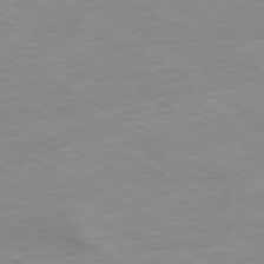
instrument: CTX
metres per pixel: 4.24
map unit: Ap
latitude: -80.7463
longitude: -92.8380
